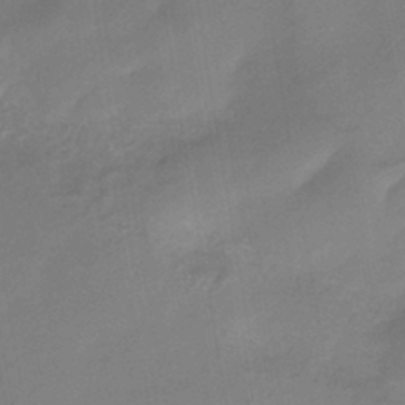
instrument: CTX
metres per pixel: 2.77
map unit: HNhu
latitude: -42.7274
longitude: 91.4455
